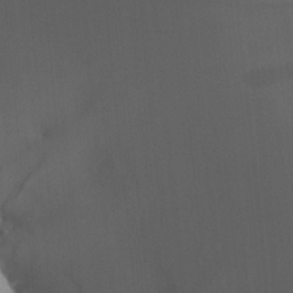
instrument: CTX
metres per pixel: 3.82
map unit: Aa
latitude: 27.1781
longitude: -131.7639
